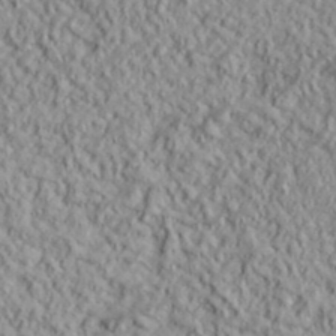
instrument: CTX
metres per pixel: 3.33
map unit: lHvf
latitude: 39.2159
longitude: -89.8395
